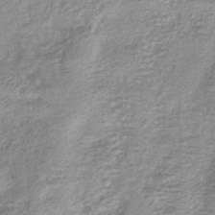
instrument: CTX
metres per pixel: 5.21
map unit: lHb
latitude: -40.3306
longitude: 71.5210
